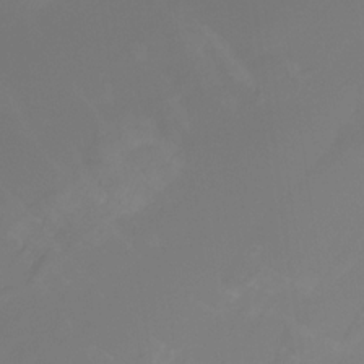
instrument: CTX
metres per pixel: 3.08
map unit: HNhu
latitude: -27.0297
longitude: 73.8611
